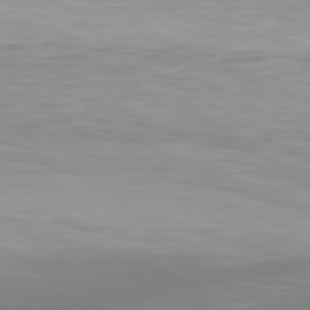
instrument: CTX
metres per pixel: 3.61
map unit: Hpe
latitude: 77.6505
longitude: -134.0444
